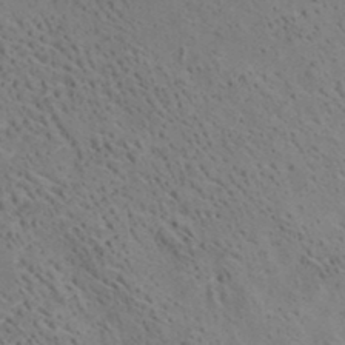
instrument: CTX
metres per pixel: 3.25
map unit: Aa
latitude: 19.2348
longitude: -140.4223
